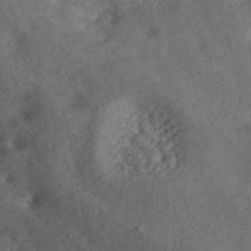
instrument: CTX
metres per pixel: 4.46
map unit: ANa
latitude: 46.3468
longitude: 25.3510
